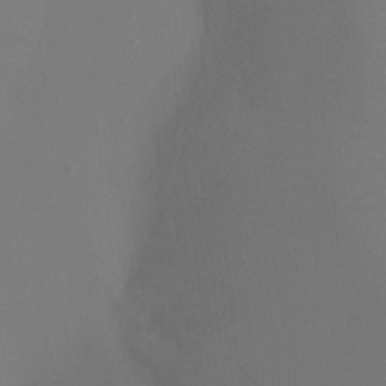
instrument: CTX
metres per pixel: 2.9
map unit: Ht
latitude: -9.8611
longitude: -32.9703
